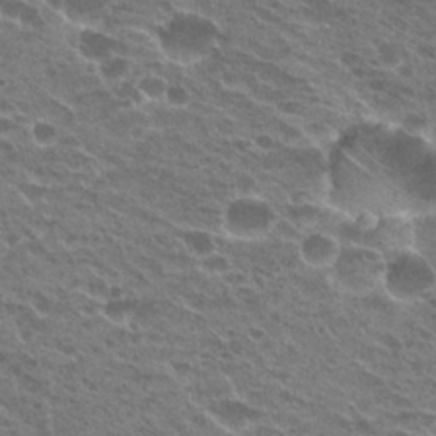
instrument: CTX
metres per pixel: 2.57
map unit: Hto
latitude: 23.7638
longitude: -41.4048
